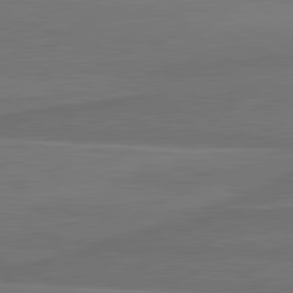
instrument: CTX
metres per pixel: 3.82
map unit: lApd
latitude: 82.1011
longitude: 169.3320
